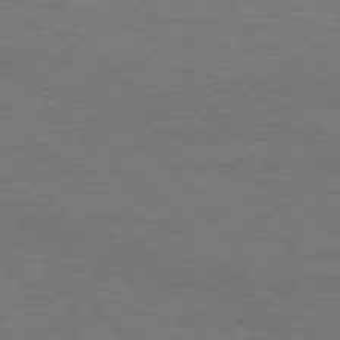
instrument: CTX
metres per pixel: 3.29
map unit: Hpe
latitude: 75.8017
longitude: -152.1389
